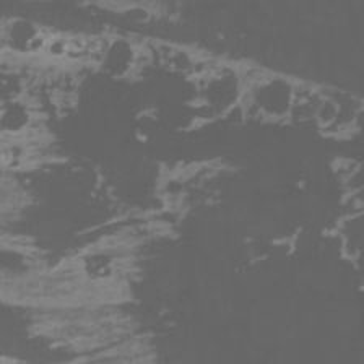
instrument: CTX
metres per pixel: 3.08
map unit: Nhu
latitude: -11.6344
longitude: -74.4412
